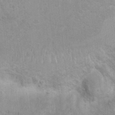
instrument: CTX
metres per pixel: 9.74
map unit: Ht
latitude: 3.5938
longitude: -27.0270
